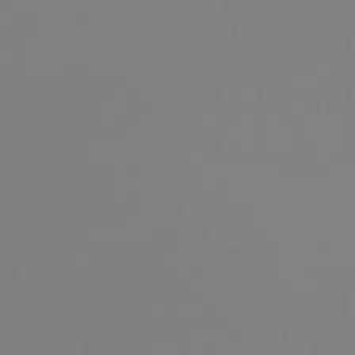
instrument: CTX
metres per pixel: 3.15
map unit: lHb
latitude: -49.4833
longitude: 68.1227
